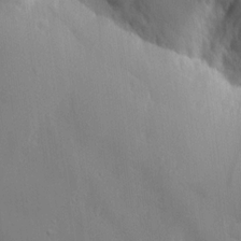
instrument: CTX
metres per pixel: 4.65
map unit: Ave
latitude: 15.7072
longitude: -141.1214
